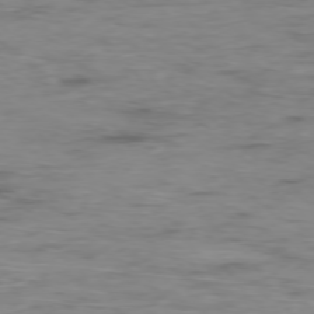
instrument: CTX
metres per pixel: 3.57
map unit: Ap
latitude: -76.5952
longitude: -69.5749
